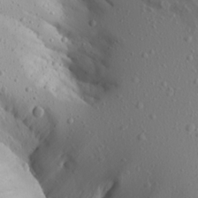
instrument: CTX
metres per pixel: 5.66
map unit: Aa
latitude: 15.0270
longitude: -143.5560
